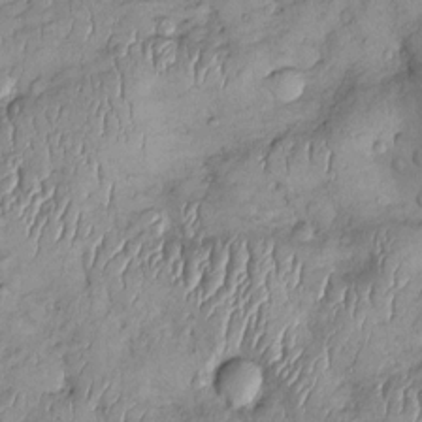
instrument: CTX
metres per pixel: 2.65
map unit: Htu
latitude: 2.1389
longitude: 148.2362
